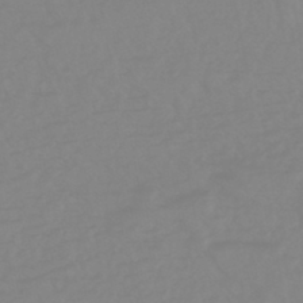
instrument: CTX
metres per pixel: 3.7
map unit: eHb
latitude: -44.4818
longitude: 81.6155
